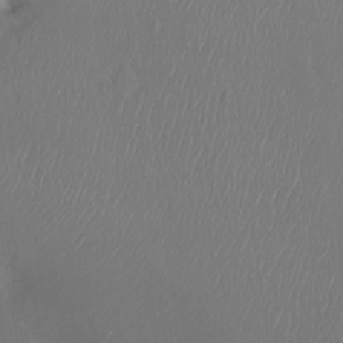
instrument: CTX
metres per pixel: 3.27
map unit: Ht
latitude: -14.8597
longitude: -41.7071
